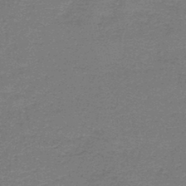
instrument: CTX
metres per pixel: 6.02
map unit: HNb
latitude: -44.8786
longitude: 52.6518
